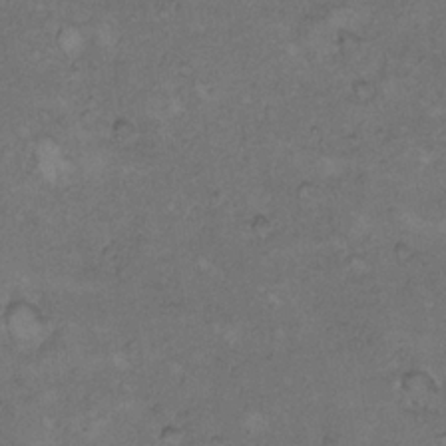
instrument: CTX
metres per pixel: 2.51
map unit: Hto
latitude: 9.2348
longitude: -60.0822
